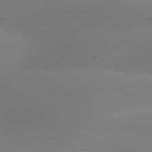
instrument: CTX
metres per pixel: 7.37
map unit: lApd
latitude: 80.8569
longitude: 126.9541
